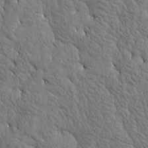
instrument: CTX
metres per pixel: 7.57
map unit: Htu
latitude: -4.0661
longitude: 176.8219
